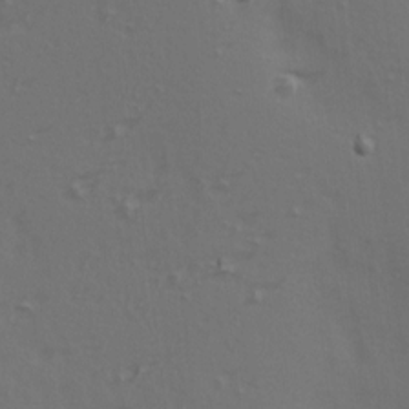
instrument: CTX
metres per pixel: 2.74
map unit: Ave
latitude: 14.5357
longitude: -105.6316
